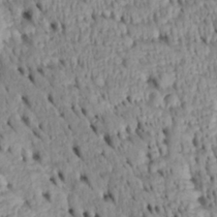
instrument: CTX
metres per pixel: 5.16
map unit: Htu
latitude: -4.5007
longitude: 152.8408
